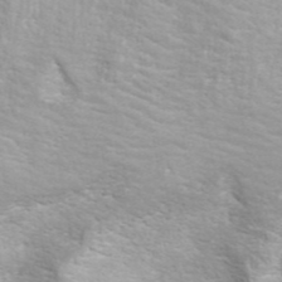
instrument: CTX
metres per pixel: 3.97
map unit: ANa
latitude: 44.2333
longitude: 21.2942
